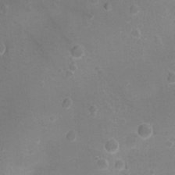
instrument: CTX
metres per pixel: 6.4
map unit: Ht
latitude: -7.9556
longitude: -21.4994
